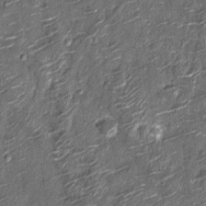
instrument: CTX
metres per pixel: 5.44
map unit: Nhu
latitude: -12.8597
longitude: -21.9906
